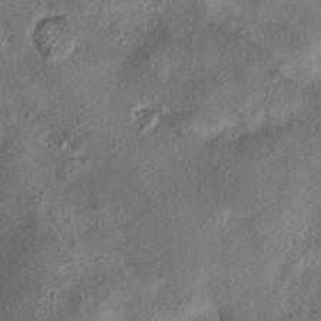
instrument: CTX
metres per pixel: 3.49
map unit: Nhu
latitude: 3.7638
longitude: -16.6490
